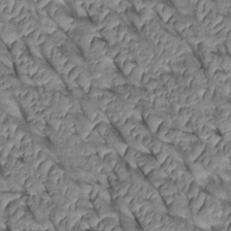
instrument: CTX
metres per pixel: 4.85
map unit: Htu
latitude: 0.8569
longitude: 148.0850
